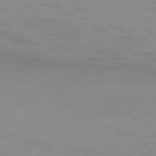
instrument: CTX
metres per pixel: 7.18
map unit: Ap
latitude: -74.5574
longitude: -81.6883
